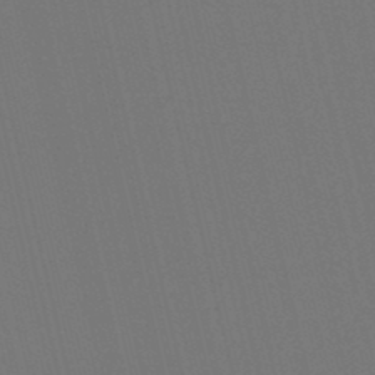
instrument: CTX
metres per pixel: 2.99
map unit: lHb
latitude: -47.3509
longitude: 60.9731
